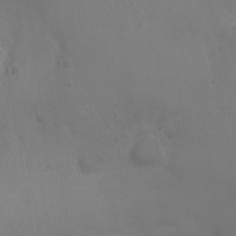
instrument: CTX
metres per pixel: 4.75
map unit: Nhu
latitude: 2.1955
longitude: -14.9703
